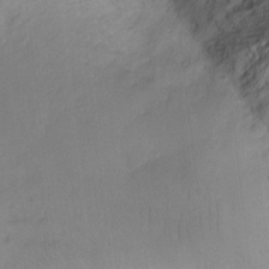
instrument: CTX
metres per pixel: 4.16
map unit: Ht
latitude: -2.1038
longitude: -33.1025
